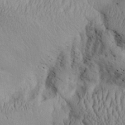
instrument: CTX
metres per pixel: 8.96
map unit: Aa
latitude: 28.0633
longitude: -134.3278
